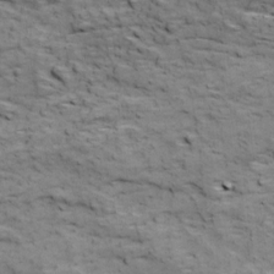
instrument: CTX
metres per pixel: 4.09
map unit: Ave
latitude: 18.3278
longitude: -134.2144
